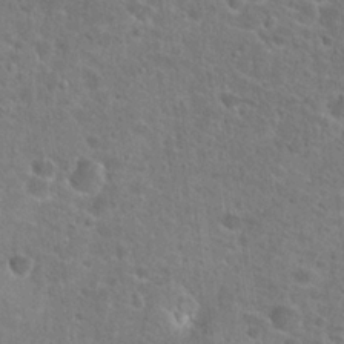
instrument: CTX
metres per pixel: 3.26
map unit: Hto
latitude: 25.2537
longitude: -49.0836
